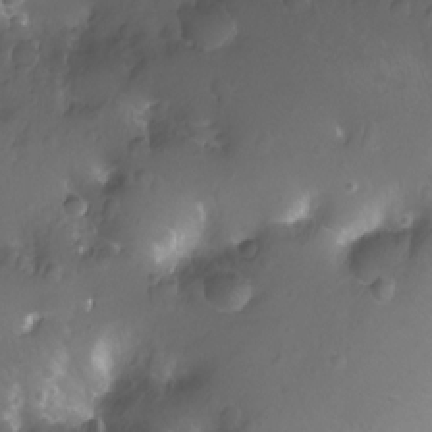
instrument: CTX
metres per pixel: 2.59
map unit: Nhu
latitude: -11.4266
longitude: -35.6694
